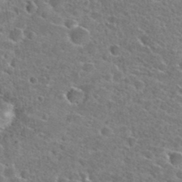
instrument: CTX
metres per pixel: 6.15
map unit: Hto
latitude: 24.7057
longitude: -47.3104
